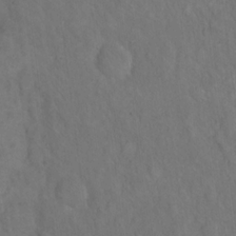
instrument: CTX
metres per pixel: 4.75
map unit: eHh
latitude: 17.8205
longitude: -63.7261
